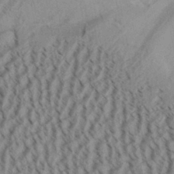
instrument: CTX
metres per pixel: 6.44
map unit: Aa
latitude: 32.3845
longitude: -137.0648
